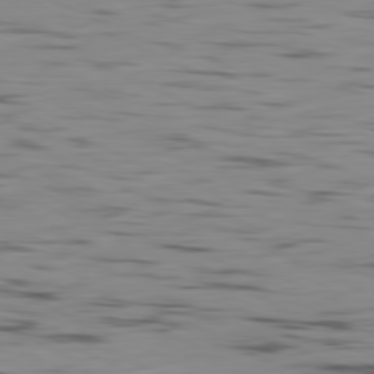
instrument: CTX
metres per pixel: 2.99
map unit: Ap
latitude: -81.2565
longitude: -93.1970
